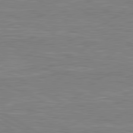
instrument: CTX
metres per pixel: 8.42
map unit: lApd
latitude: 80.8002
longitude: -173.0836
